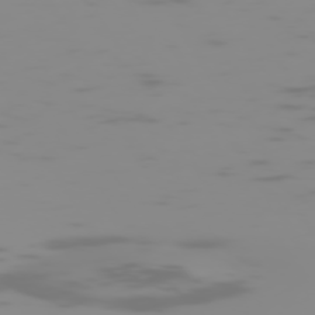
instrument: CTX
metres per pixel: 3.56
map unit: Hpe
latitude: -74.3496
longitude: 5.8989
